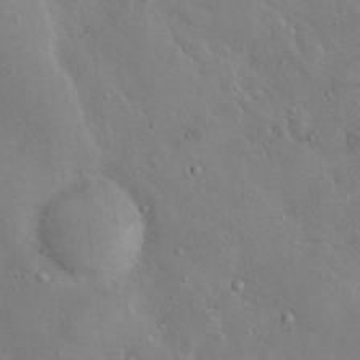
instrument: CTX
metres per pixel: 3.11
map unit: Nhu
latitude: 13.3293
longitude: -27.1781
